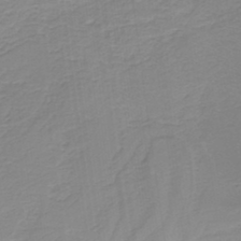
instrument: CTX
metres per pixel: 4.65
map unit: HNb
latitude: -37.2565
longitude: 55.7478
